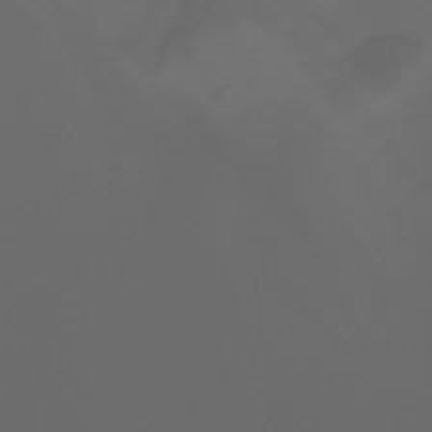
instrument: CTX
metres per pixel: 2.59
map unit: Ht
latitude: -3.7855
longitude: -61.3104
